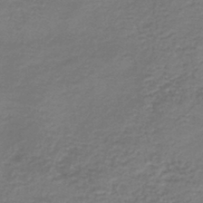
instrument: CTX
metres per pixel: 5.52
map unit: HNb
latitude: -43.1242
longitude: 49.8612
